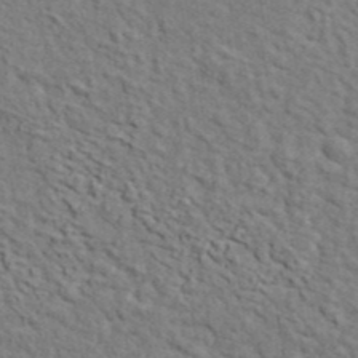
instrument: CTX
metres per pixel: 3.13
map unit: ANa
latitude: 41.6315
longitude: 29.2187
